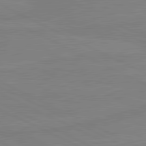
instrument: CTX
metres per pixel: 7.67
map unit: lApd
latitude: 81.5182
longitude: -176.7246
